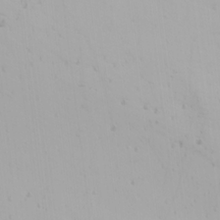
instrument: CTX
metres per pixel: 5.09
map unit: Ave
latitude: 22.7246
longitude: -136.9136
